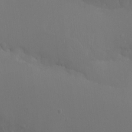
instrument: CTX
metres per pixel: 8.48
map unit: Ht
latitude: -12.4629
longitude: -44.6490
